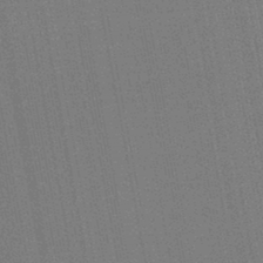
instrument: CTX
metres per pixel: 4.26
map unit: eHb
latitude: -44.9542
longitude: 87.3699
